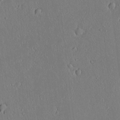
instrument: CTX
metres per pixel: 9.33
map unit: lAvf
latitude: 7.7450
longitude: 168.5762
